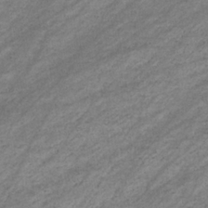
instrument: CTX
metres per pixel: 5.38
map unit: eHb
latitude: -33.2187
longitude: 70.7463
